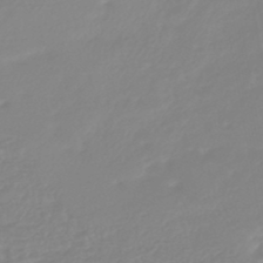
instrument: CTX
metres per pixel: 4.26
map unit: lHb
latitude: -44.1984
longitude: 75.3321
